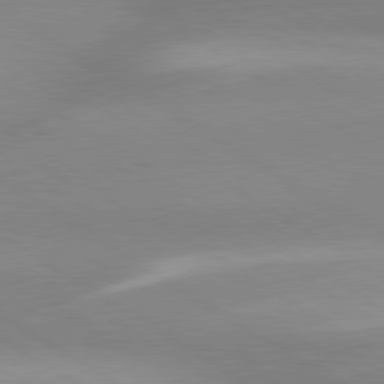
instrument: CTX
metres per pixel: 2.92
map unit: lApd
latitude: 80.0255
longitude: -145.9150
